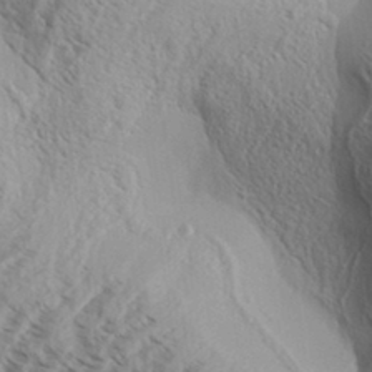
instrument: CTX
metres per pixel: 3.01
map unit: Aa
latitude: 33.1403
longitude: -138.0822
